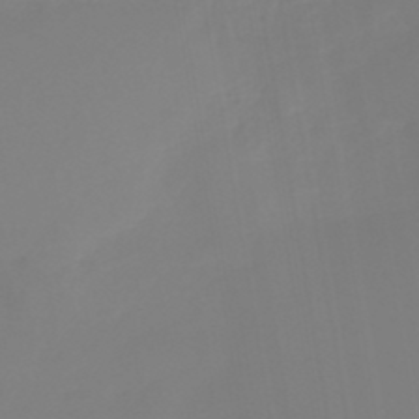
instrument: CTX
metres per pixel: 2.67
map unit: HNb
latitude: -45.1998
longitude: 55.5021
